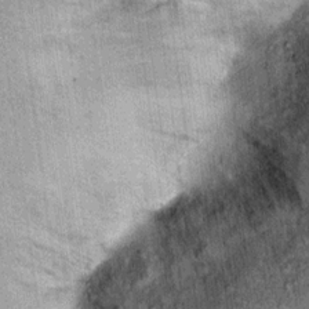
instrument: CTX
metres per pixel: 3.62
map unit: Ht
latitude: 10.8758
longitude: -38.2711
